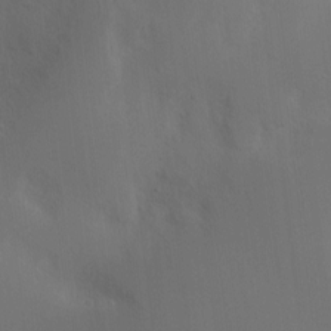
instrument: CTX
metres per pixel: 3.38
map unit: Nve
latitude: -7.8233
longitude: 175.4832
